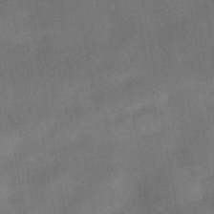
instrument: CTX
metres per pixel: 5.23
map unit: HNhu
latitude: -42.7463
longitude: 91.8990
